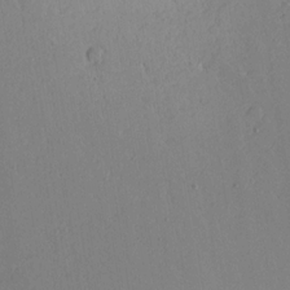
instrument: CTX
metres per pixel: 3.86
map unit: Aa
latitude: 18.3089
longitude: -126.5357
